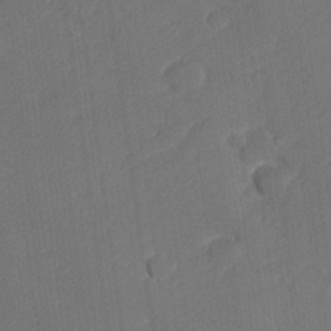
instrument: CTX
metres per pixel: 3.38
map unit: lHvf
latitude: 25.2537
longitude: 141.7100
